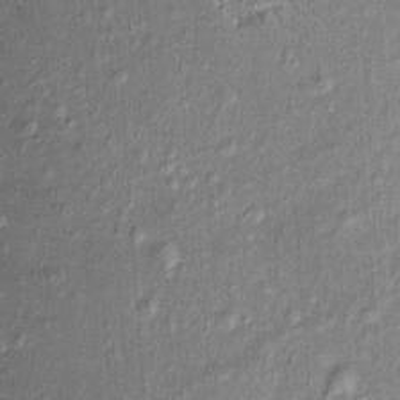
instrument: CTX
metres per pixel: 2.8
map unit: Htu
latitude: -5.2754
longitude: 158.5952
